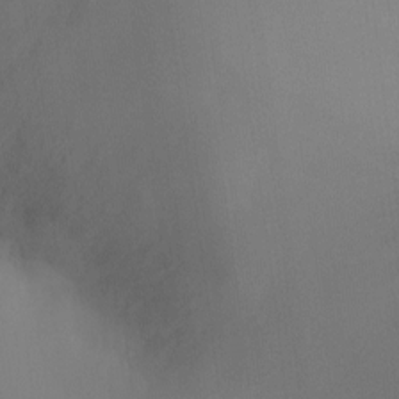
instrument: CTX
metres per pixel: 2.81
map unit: Ht
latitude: -11.3132
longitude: -27.7828
